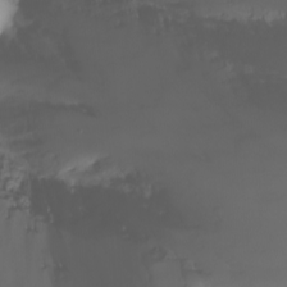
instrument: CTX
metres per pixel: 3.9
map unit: Nhu
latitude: -6.9352
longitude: -83.5182
